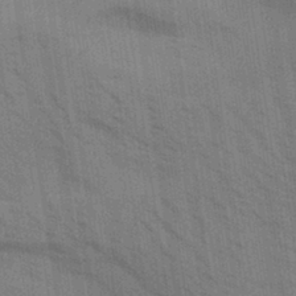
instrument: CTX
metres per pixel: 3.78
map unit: Aa
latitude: 31.6505
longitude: -139.9150
